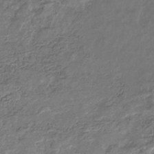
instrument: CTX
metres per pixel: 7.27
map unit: eHb
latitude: -34.7652
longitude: 80.2929
